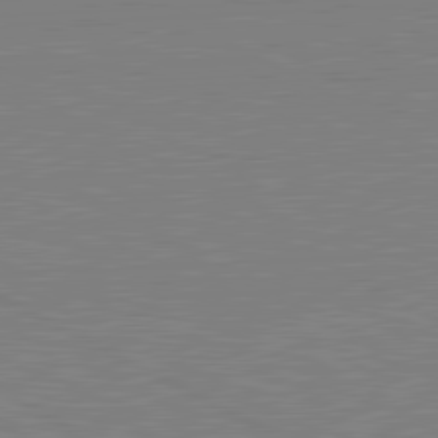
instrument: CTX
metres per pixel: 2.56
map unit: lApd
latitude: 81.1781
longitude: 151.4265
